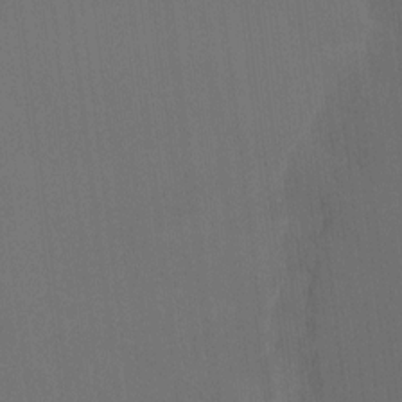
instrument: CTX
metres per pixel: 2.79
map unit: Ht
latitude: -8.3684
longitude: -38.8569
